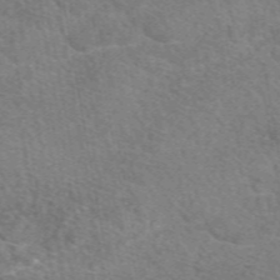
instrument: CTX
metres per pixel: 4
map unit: eAb
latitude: 49.4426
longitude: 110.6518
